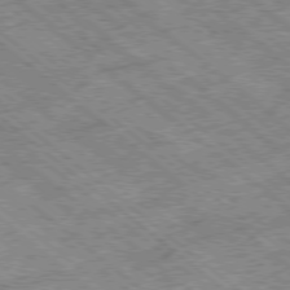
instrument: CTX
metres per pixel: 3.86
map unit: Ap
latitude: -78.8786
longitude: -51.8205
